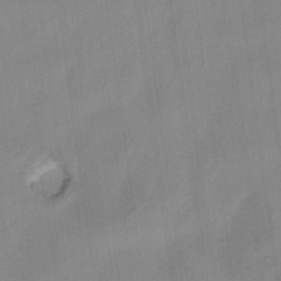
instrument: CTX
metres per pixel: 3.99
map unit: HNhu
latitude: 3.2537
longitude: -7.6694
